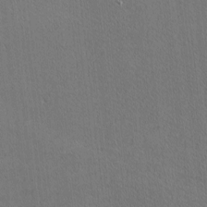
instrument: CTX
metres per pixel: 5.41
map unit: Nhu
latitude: 0.8191
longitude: -78.8191
